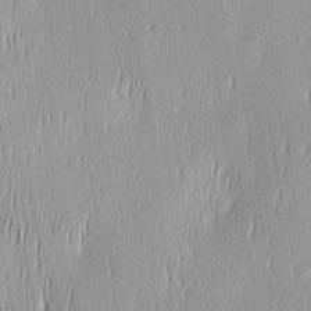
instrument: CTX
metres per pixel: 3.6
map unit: Ave
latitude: 2.9324
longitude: -113.6883
